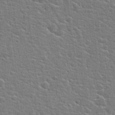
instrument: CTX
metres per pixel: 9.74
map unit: Hto
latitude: 22.4790
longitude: -44.2522
